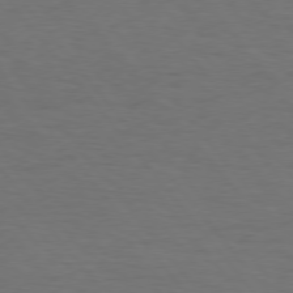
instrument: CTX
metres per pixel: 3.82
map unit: Hpe
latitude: 75.5938
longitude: -131.4805
